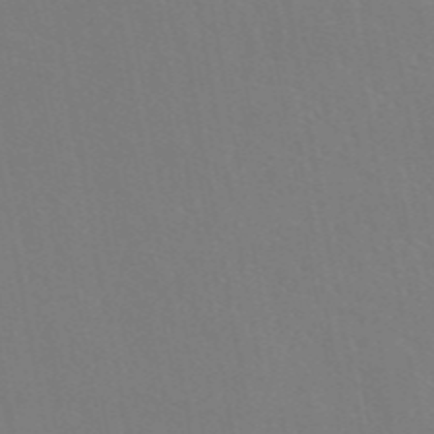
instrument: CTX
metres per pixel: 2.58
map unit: eAb
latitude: 46.0633
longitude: 112.7841
